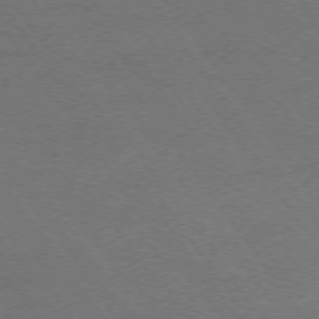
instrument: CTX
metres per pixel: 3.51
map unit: Ap
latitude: -75.3132
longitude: -75.5560
